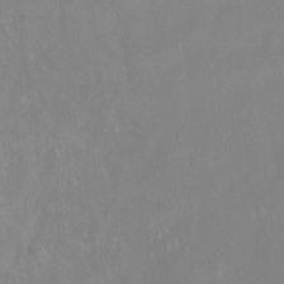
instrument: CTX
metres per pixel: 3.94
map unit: Hto
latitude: -14.4062
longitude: -43.9717
